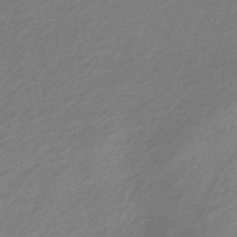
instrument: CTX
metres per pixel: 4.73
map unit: eHb
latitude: -44.6896
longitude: 89.6533
